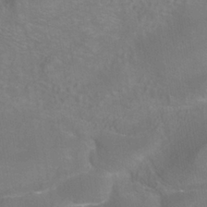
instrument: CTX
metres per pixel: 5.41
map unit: ANa
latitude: -37.6910
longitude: 95.6721
